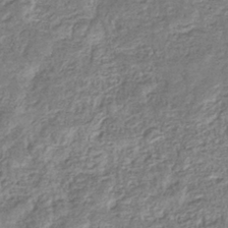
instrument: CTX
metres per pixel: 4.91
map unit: eHb
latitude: -36.8030
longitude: 80.4440
